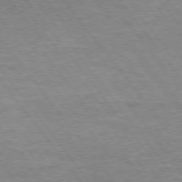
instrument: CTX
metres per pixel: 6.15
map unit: Hpe
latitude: 74.8569
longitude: -151.1970
